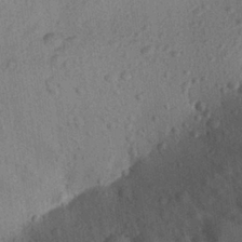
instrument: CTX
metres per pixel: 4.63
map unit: Aa
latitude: 27.1403
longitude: -144.1200
